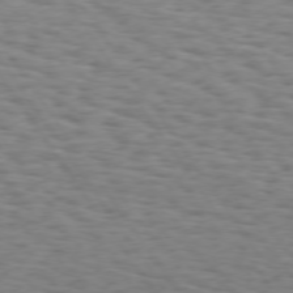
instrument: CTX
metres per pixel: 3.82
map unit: Hpe
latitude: 73.5560
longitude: -132.7624
